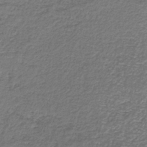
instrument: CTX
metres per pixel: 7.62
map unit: HNb
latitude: -37.0486
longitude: 50.8597
